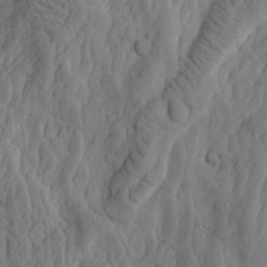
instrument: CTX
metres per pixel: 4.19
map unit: Htu
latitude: -2.6896
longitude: 169.3320
